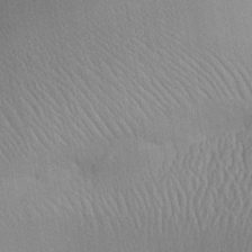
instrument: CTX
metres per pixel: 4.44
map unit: Aa
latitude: 27.1403
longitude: -137.7828
